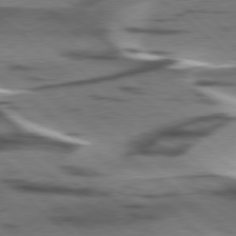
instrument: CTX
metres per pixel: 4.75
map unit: lApd
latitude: 78.2334
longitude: -50.0444
